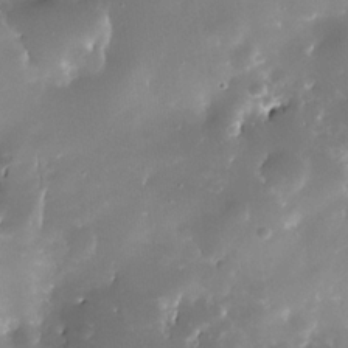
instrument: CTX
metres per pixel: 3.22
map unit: Nhe
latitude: -32.9164
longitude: -117.5560
